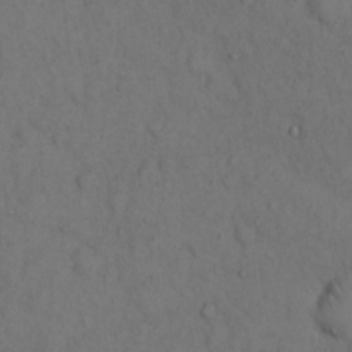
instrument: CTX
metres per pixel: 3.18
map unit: Hto
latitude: 15.0459
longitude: -62.0255
